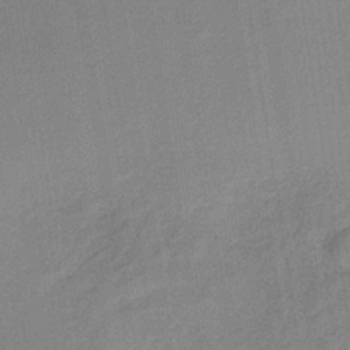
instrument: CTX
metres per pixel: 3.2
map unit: lHb
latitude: -34.6896
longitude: 65.8423
